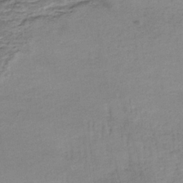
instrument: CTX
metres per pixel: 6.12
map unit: HNb
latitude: -34.4251
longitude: 62.1416
